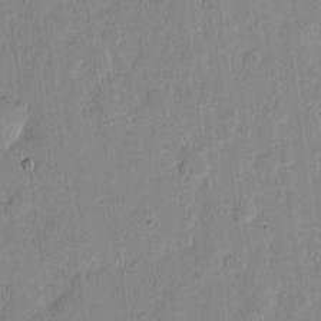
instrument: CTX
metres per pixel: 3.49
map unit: eHh
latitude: 6.4034
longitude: -70.9136
